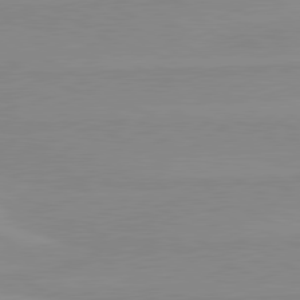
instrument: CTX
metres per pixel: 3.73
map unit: lApd
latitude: 80.4412
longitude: -176.3089
